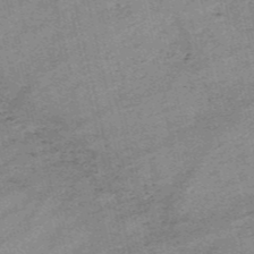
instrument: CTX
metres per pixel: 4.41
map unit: HNb
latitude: -54.3306
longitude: -42.4034
